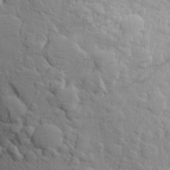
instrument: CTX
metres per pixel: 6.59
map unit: Aa
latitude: 23.7450
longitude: -146.9892
